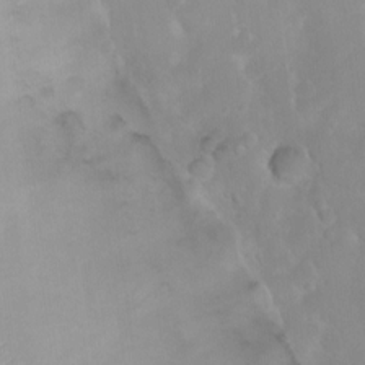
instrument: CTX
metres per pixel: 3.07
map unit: Nhu
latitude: 3.4615
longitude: -24.6868
